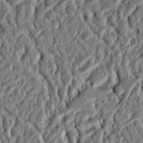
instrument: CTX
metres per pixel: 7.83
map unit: Ht
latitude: 11.5749
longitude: -75.7072
